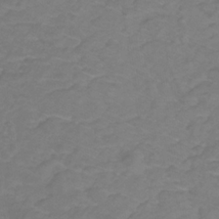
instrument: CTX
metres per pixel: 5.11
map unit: lHb
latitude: -30.8408
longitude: 65.4266
